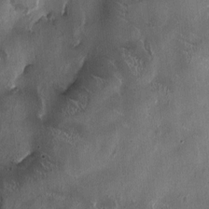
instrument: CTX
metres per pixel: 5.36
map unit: HNhu
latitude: 1.4993
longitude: -4.2145
